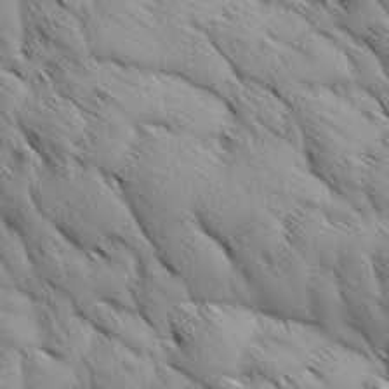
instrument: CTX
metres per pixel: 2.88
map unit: Ave
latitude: 12.3656
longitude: -106.2523
